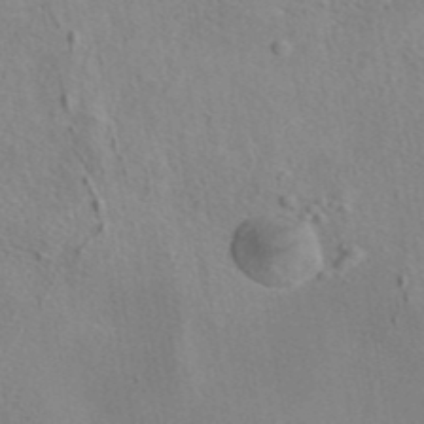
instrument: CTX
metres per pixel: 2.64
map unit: eAb
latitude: 42.6680
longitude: 103.8233
